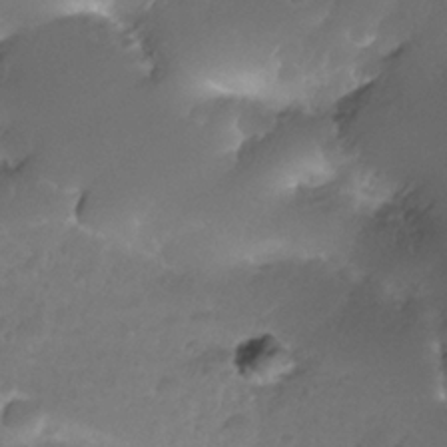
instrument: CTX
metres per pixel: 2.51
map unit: Nhe
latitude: -35.2565
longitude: -146.2523
